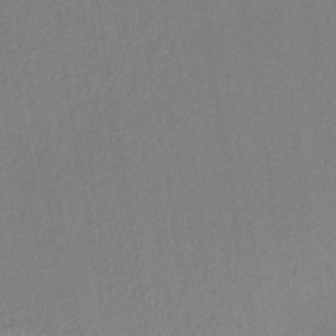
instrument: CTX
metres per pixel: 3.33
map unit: lHb
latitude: -38.0094
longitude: 63.3698
